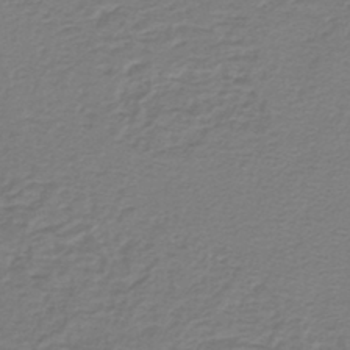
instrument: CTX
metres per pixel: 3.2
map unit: lHb
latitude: -42.7463
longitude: 62.4629
